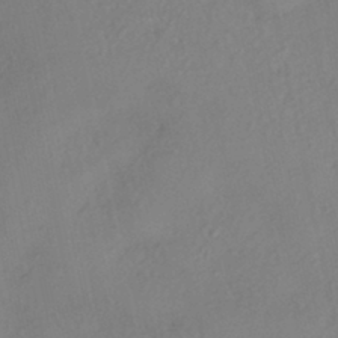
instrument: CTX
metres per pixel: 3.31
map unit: eHh
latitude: -42.2928
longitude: 122.4818
